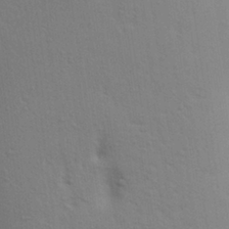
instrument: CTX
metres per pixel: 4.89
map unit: Aa
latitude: 28.7057
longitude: -147.1970
